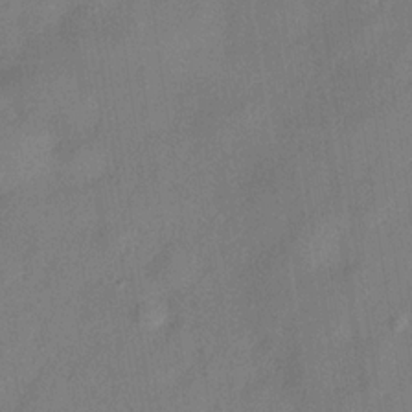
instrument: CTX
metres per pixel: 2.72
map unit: Hve
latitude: -32.4629
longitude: 92.2739
